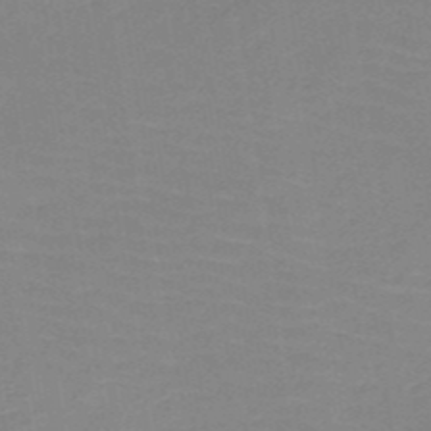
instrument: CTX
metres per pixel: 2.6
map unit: HNb
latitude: -49.4833
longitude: -48.9703
